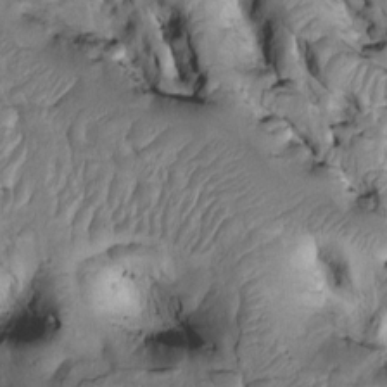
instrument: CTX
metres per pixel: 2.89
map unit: Htu
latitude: -2.6329
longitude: 149.5588
